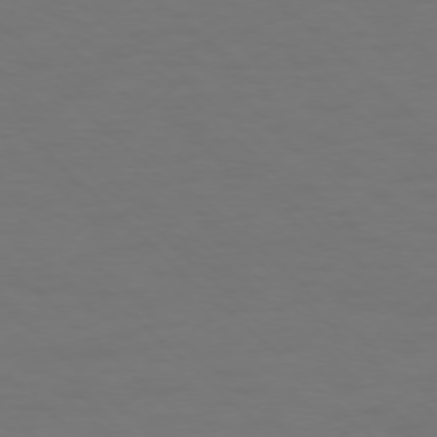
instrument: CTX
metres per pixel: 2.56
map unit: Ap
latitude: -76.1228
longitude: -79.5938
